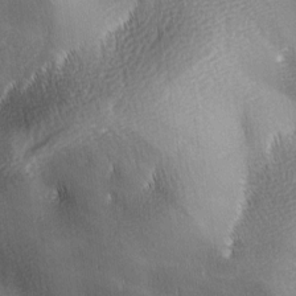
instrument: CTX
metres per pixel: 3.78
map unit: Ave
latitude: -5.5021
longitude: -120.6491
